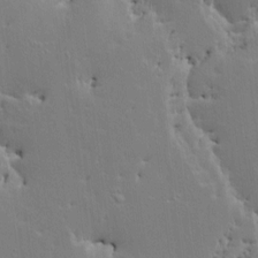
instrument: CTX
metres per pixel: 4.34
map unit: HNhu
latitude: 4.4601
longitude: 3.8800
